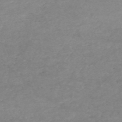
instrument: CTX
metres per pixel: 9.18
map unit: HNb
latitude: -54.5952
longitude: -44.9136
